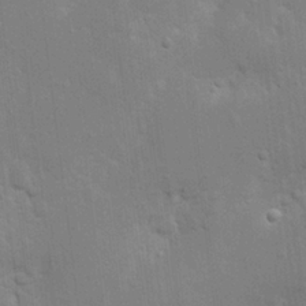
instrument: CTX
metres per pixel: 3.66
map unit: Nhu
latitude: 16.9514
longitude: -74.9703
